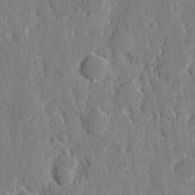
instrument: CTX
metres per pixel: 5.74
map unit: eHh
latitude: 8.3845
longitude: -67.3481
